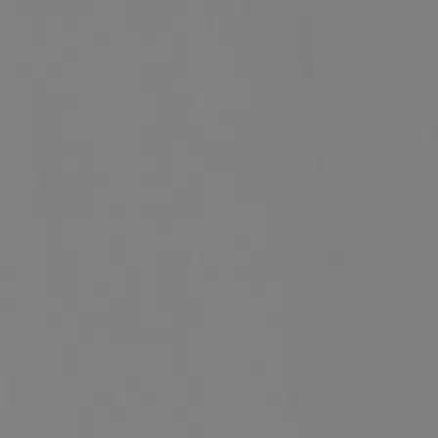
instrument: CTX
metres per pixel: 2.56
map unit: Hto
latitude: -8.1228
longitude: -48.6490
